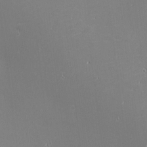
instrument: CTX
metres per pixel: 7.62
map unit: eHh
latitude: -2.1416
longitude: -80.7435
